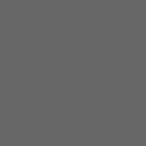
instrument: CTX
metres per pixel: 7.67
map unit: Hpe
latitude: 75.9906
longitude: -127.7450
